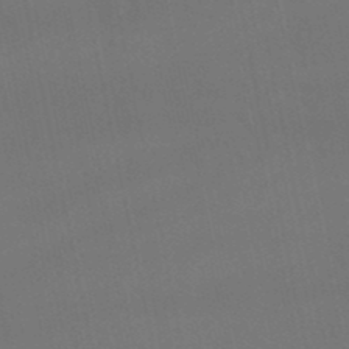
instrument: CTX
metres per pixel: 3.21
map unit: lHb
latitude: -46.3495
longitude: 77.4076
